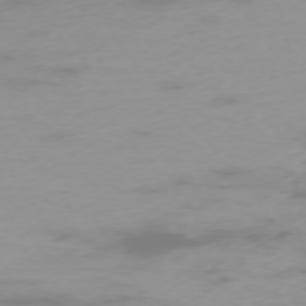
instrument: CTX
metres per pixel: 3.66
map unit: Hpe
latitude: -73.7100
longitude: 4.5007
